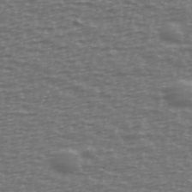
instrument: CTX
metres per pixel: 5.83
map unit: Ave
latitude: 38.9514
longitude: -113.8016
